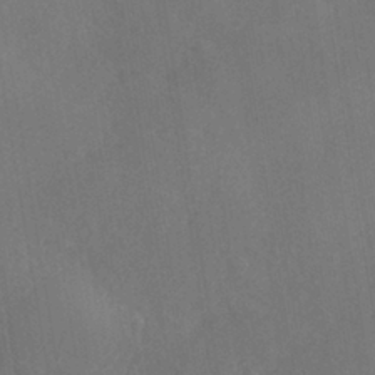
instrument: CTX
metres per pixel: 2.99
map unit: ANa
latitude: -38.7841
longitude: 96.1984
